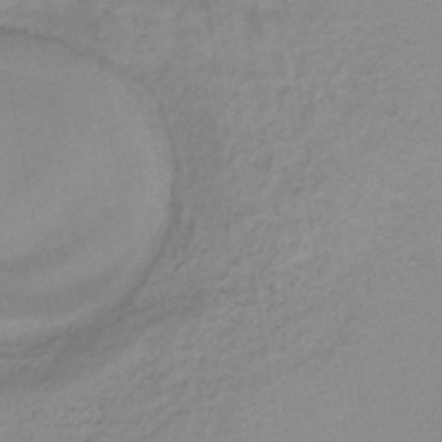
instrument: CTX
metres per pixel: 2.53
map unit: eAb
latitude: -35.6911
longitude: 51.9178
